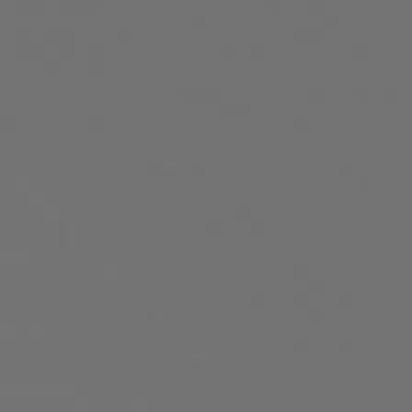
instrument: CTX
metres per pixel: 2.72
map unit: Ap
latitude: -76.1795
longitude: -82.3467
